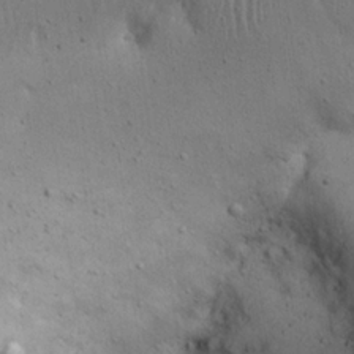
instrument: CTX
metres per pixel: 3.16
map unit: eHh
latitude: 22.5735
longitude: -69.9906
